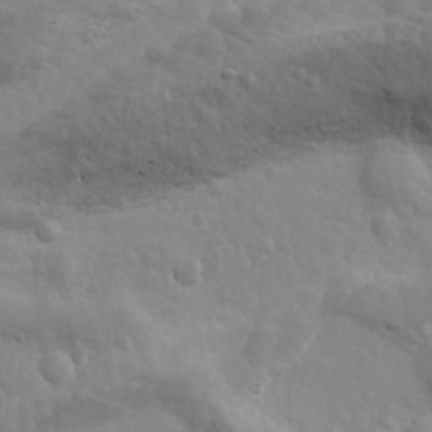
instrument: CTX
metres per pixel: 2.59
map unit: Ave
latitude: 18.6679
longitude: -133.4426
